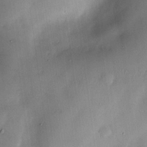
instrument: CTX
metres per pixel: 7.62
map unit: Nve
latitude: -23.0487
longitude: -138.7246
